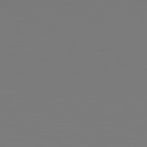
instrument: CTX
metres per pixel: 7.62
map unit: lApd
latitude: 79.2348
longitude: -175.5182
